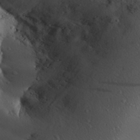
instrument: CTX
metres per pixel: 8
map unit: Aa
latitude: 25.6882
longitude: -136.6302
